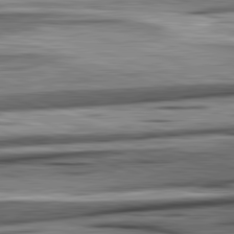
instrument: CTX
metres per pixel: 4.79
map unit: lApd
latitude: 82.5923
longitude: 160.6519
